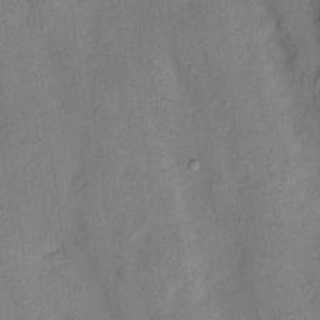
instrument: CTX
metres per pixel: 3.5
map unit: Nhu
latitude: 12.0444
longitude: -28.8380
